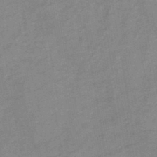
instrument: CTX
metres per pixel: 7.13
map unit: HNb
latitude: -46.1039
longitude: -38.1767
